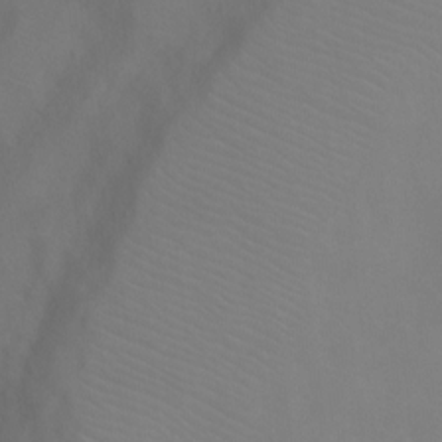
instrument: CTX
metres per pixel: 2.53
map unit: Ht
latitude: -5.1998
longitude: -28.1578
